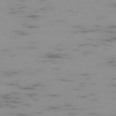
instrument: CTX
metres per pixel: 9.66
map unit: Ap
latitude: -75.6533
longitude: -67.6127
